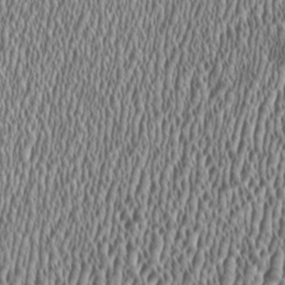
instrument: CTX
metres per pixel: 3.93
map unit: HNhu
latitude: -0.4062
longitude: 0.8408
